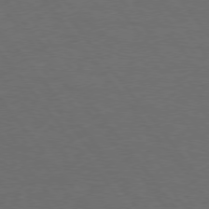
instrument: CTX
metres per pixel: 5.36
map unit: Hpe
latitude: 75.7450
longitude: -144.1389
